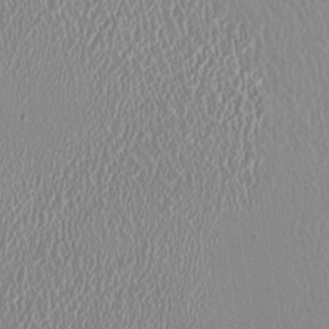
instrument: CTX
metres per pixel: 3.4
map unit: HNhu
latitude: -0.2362
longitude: -1.4426
